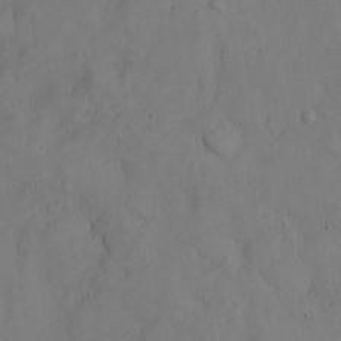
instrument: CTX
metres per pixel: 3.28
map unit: Nhu
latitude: -8.5952
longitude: -66.9324
